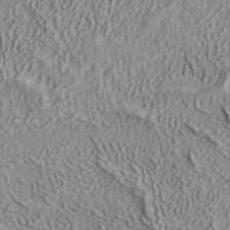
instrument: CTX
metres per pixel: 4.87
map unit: ANa
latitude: 38.7624
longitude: 22.5196
